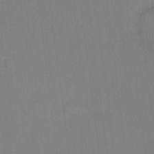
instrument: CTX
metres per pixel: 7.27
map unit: Nhu
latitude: -8.9353
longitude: -85.2159
